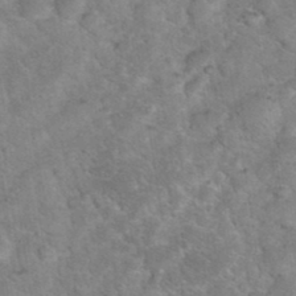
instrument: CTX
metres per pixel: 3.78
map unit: eHh
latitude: 37.1214
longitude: -66.6490
